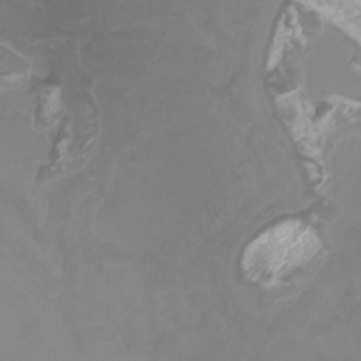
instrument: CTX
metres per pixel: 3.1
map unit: Nhu
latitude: -8.1228
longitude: -93.6316
